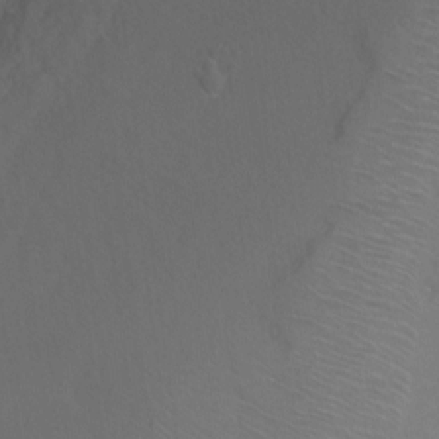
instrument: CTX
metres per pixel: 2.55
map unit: Ht
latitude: 0.9513
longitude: -35.6505
